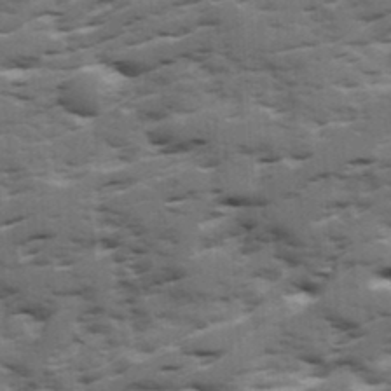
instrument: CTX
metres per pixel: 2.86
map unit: Ave
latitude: 18.4790
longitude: -129.9339
